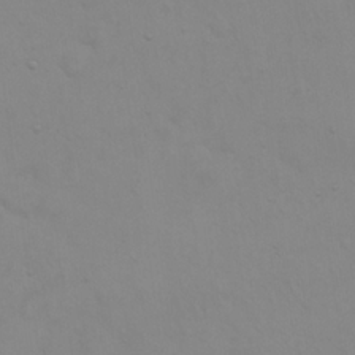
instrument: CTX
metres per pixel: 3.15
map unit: eHh
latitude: 23.6316
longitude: -65.5749
